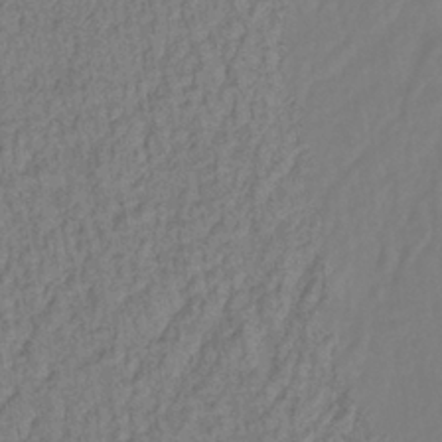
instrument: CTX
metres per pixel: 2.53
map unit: lHb
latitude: -38.0850
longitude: 62.6329
